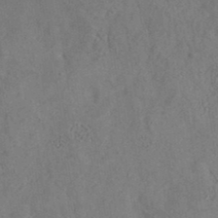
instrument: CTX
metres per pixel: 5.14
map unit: eAb
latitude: 35.3292
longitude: 111.5399
